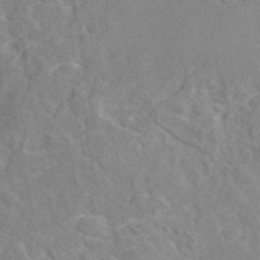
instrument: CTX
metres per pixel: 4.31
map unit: eAb
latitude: 45.8961
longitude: 110.3873
